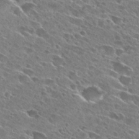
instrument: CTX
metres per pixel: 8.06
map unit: Hto
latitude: 27.2159
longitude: -43.4427
